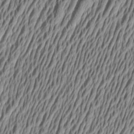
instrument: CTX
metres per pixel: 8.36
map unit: Aa
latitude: 6.7813
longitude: -129.4048
